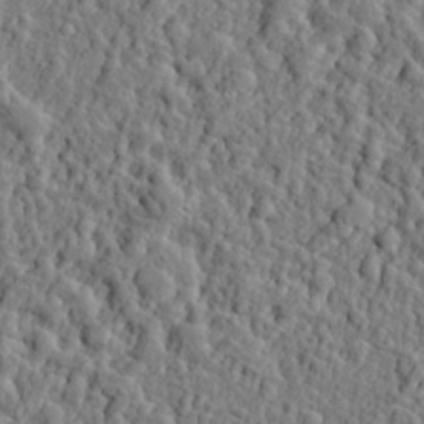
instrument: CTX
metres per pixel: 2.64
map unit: eHh
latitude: 26.8569
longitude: -78.5735
